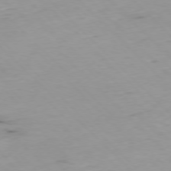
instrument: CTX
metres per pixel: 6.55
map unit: Ap
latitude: -77.2187
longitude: -91.1214
